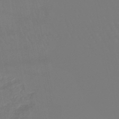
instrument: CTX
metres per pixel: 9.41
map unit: lHb
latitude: -46.8786
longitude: 75.5966
